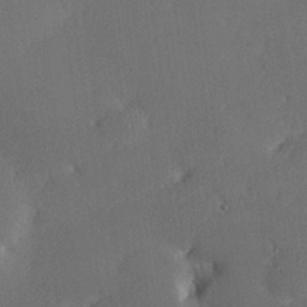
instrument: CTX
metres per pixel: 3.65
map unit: lHvf
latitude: 26.2145
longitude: 140.9164
